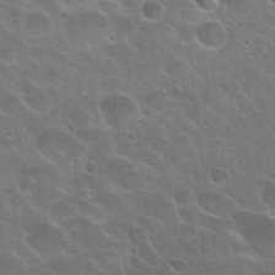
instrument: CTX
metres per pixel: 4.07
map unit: Hto
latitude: 23.8961
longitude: -50.7246
